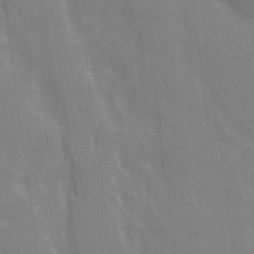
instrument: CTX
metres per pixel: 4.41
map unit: Ave
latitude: 21.3293
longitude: -134.3656
